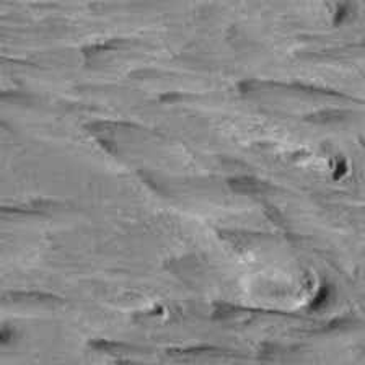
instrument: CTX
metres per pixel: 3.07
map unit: Aa
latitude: 8.4223
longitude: -132.9703
